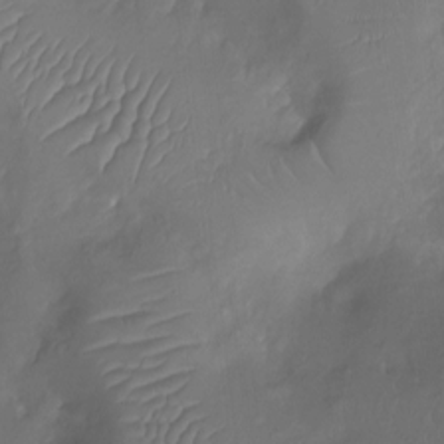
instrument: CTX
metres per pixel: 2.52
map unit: Ht
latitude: -12.1228
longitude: -43.5938
